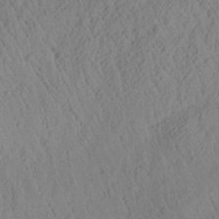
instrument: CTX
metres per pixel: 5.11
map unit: Aa
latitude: 26.6113
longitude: -141.6882
